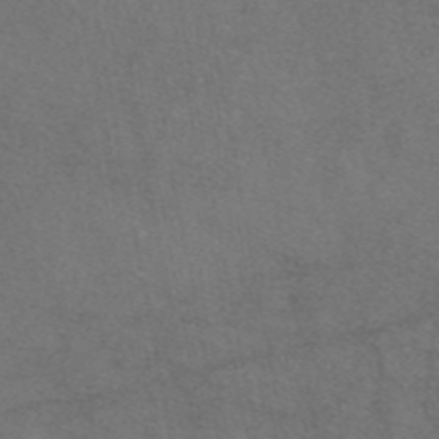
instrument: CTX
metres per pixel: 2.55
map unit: eAb
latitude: 46.4601
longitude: 110.8408
